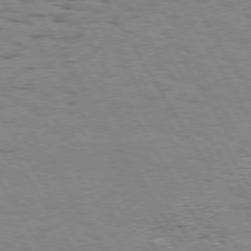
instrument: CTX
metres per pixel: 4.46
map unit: Hpe
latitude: 73.7072
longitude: -135.8583
